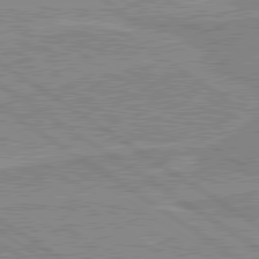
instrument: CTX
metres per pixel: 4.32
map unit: lApd
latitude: 80.2333
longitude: 170.6141
